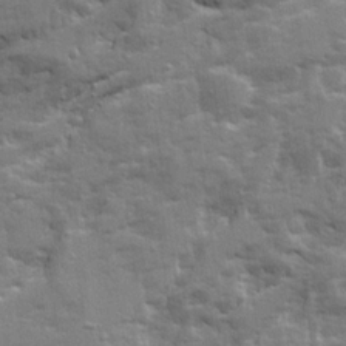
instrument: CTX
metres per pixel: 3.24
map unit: Ave
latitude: 21.0270
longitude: -130.1767
